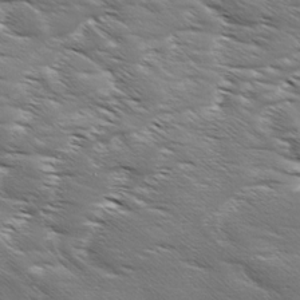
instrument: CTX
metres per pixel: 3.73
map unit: Ave
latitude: 11.4993
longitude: -106.3845
